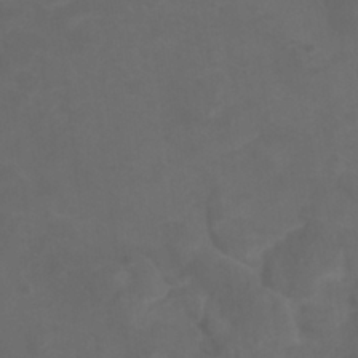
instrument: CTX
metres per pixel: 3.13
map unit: Htu
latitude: 3.7260
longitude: -20.6491
